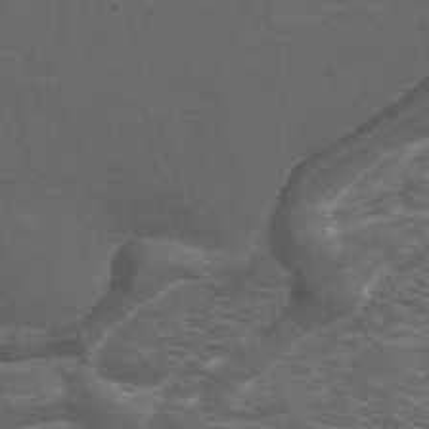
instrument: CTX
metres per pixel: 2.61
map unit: ANa
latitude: 44.4412
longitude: 26.3495
